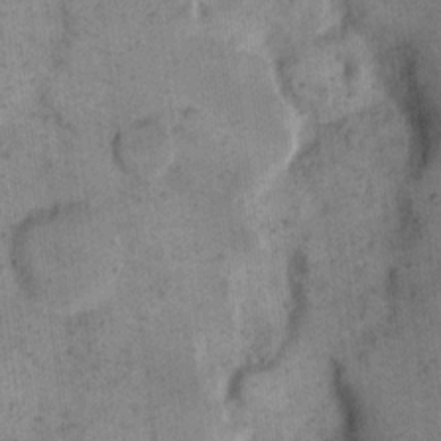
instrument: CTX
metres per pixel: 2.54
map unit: eHh
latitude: 14.7436
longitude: -66.5356
